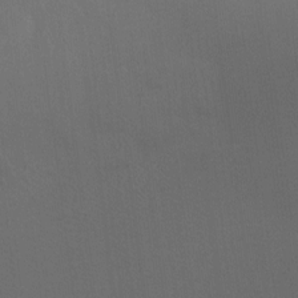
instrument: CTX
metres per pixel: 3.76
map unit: Ht
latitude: -8.7274
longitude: -38.5735
